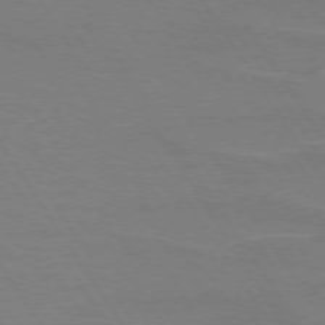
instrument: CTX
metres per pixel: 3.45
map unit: lApd
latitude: 73.9717
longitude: -56.3467
